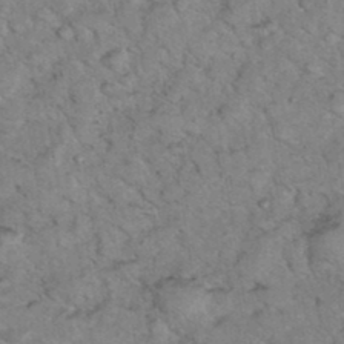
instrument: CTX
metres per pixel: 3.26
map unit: eHh
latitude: 37.0459
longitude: -66.6301
